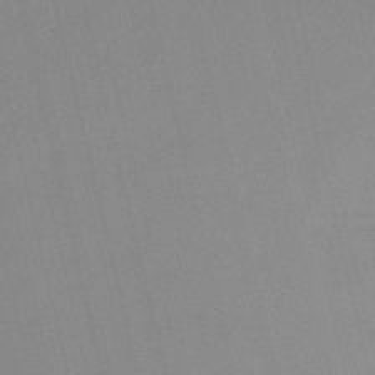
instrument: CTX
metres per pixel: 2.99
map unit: HNb
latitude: -53.8233
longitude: -47.5560
